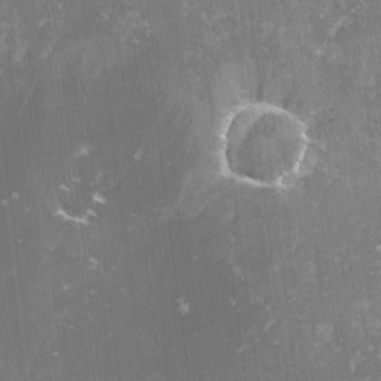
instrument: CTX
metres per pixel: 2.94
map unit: lHvf
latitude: -14.3307
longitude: -98.5167
